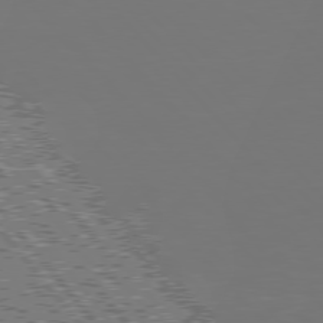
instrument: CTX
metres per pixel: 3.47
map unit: Hpe
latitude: 76.4034
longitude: -170.2522
